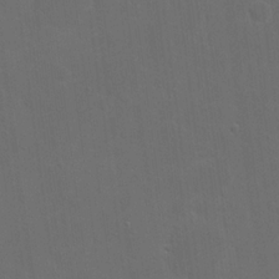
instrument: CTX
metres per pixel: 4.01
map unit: eHh
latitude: 19.2537
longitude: -66.1955
